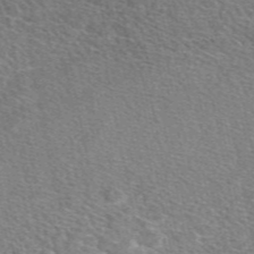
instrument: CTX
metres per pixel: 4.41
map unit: eAb
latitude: 49.4237
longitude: 112.7463
